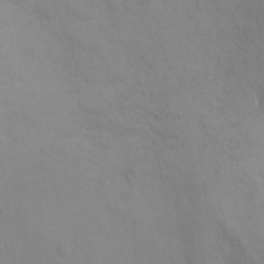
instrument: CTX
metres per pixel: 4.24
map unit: Nhu
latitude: -11.2376
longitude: -37.2537
